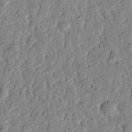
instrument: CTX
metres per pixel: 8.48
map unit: eHh
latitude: 27.1970
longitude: -77.1781
